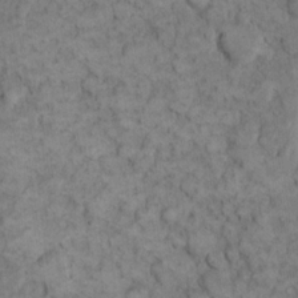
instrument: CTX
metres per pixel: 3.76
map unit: eHh
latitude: 13.0459
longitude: -64.7246
